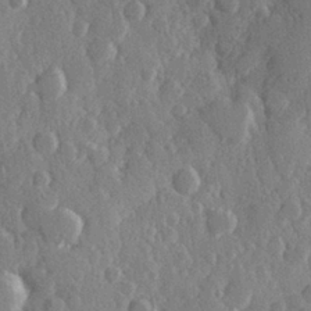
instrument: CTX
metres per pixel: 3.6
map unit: Hve
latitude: 26.5924
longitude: 150.0661
